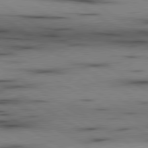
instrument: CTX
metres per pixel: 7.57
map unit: lApd
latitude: 80.1389
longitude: 158.7085
